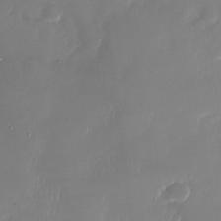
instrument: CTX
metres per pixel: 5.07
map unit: Nhu
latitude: -27.2564
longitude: -60.7813
